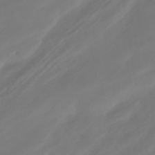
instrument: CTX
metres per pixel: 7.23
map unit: HNhu
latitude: -42.1227
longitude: 104.9164
